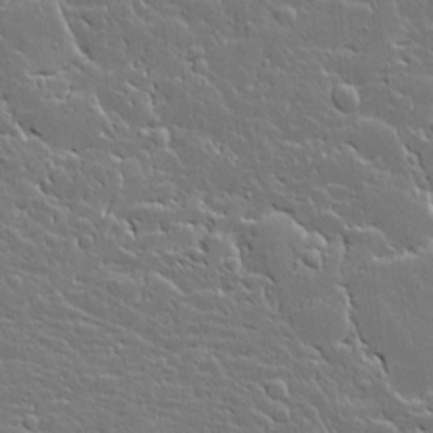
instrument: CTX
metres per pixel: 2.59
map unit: Aa
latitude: 12.1578
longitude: -125.5182
